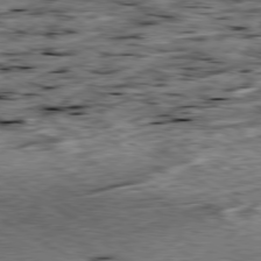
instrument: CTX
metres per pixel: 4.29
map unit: Ap
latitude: -80.1795
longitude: -89.1970
